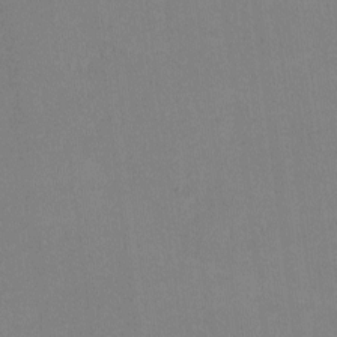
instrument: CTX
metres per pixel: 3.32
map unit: lHvf
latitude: -10.3117
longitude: -100.5735
